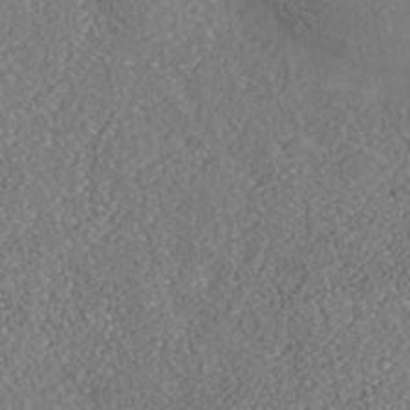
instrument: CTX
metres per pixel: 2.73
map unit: Nhe
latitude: -40.5763
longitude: -101.0459
